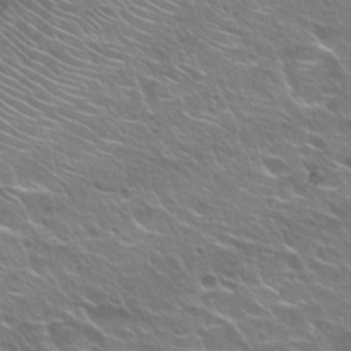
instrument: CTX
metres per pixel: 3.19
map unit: Hto
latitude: 24.9702
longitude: -30.5168
